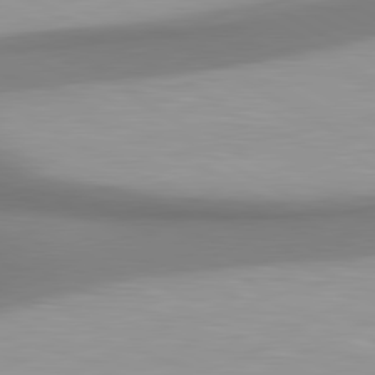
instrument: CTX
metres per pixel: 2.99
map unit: lApd
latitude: 80.8191
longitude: 174.6518
